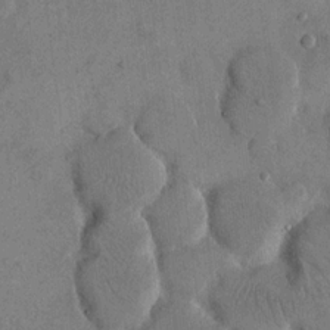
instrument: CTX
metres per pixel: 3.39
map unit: eHh
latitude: 14.7058
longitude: -67.9717
